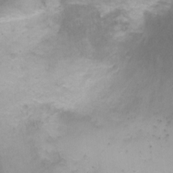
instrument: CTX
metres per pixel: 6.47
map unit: Ht
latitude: 2.8380
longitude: -34.4790
